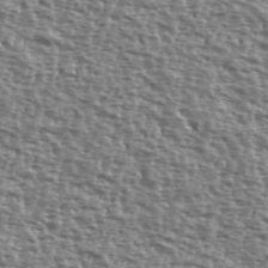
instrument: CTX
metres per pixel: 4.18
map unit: Ave
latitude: 40.2144
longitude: -111.8206
